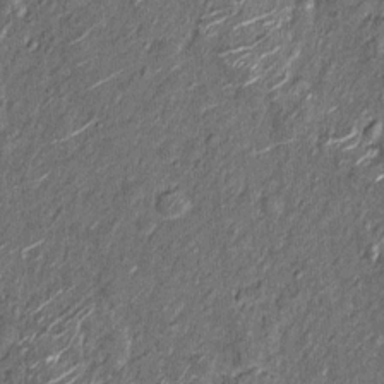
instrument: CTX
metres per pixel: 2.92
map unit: Nhu
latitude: -12.8408
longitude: -21.9528
